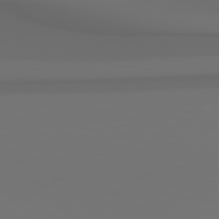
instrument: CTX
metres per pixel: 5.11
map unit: Hpe
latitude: 78.4790
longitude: -135.2348
